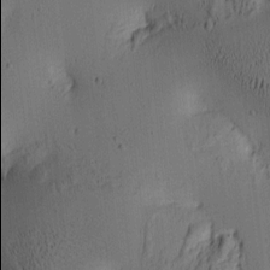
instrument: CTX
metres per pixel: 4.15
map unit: lAa
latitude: 5.8583
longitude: -113.9906
